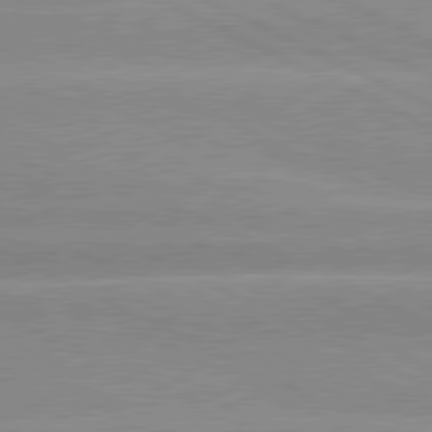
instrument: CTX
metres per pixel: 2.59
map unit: lApd
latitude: 80.2333
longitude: -137.2726
